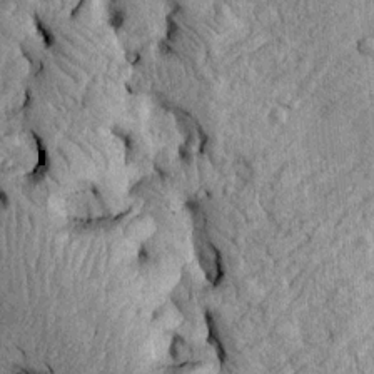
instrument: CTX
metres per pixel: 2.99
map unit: Htu
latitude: -5.2376
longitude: 157.1431
